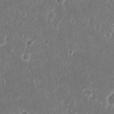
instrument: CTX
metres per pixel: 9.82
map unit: eHh
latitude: 16.6679
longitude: -73.0270
